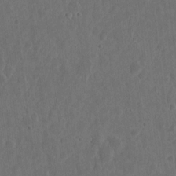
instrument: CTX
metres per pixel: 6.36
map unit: eHh
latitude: 7.3860
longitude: -73.1215
